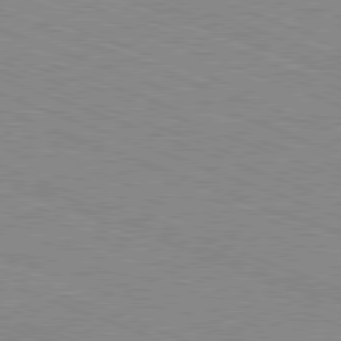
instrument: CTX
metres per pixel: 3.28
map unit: Ap
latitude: -81.4077
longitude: -74.1578
